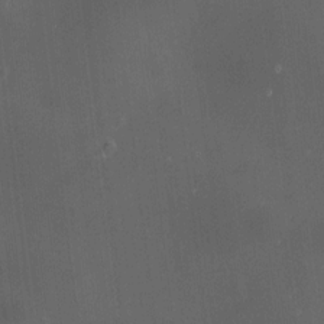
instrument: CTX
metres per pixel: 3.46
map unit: HNhu
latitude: 9.0459
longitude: 13.5966
